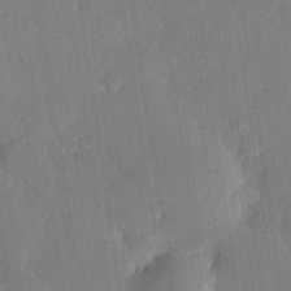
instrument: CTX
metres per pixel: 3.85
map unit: eHh
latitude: 26.7246
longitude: -82.2711
